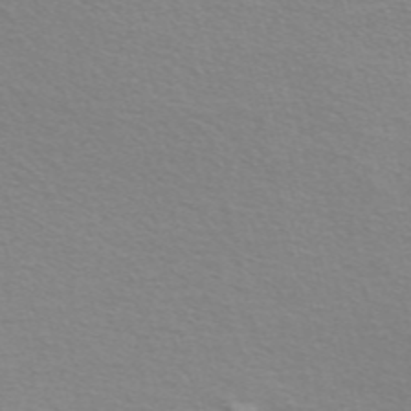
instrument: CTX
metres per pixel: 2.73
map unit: Nve
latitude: -56.5951
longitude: 60.0472
